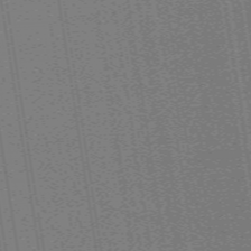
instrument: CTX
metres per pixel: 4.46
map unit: ANa
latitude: 51.9717
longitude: -70.4601
